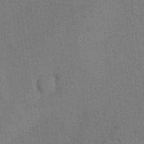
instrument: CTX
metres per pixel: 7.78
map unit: Nhu
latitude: 28.8758
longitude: -72.0444
